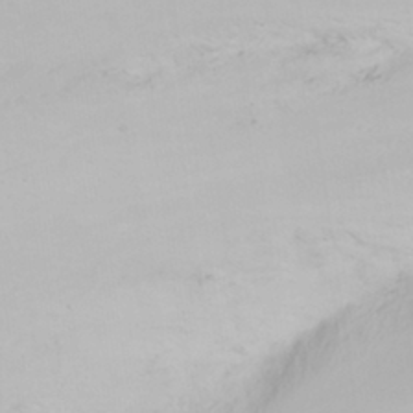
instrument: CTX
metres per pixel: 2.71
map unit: eHh
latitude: 31.2537
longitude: -59.1214
